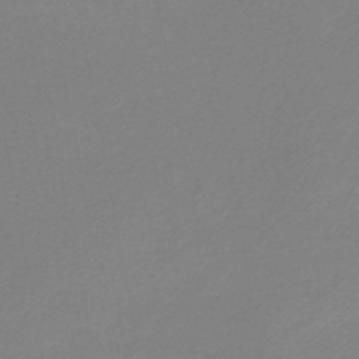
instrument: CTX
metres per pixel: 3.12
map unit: HNb
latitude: -45.4265
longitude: 53.5777
